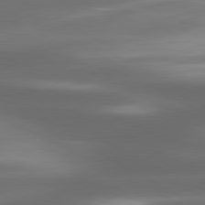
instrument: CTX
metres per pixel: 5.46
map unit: lApd
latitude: 80.7246
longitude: -142.1767
